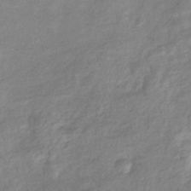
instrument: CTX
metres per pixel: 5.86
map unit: eHb
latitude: -38.2173
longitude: 78.6896
